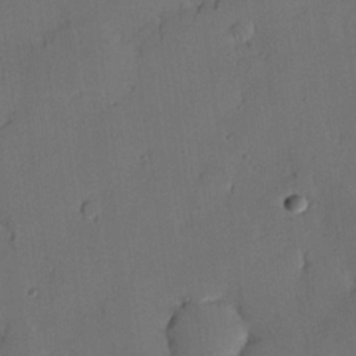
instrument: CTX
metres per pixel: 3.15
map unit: eHh
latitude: 23.4804
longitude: -91.6883
